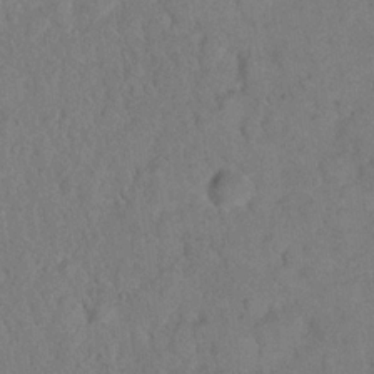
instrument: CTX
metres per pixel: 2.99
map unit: eHh
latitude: 18.7624
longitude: -62.8002
